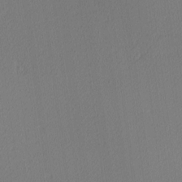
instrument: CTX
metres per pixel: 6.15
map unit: Ave
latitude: 3.3104
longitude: -114.6679
